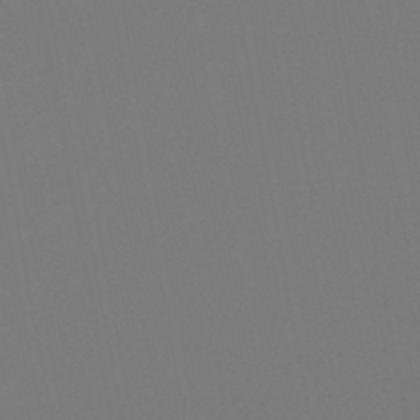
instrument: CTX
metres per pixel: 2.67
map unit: lHb
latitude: -47.2187
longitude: 68.6329
